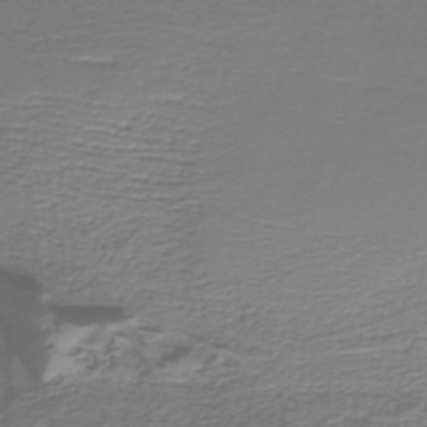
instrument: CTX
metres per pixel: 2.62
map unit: lHb
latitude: -39.3132
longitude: 53.6532
